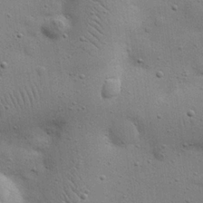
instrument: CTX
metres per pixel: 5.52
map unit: eHh
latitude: 24.7057
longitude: -69.4616
